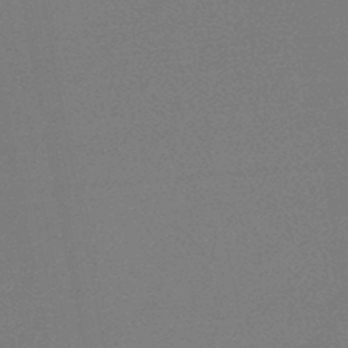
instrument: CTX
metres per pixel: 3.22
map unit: lHb
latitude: -46.1417
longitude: 58.0660
